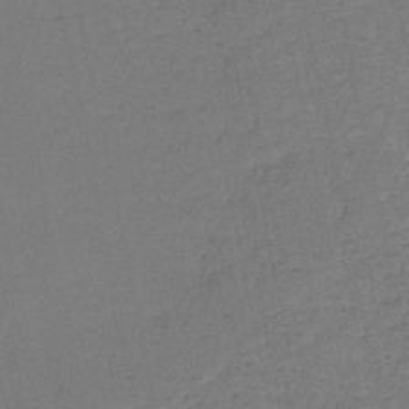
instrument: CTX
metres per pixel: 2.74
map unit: HNb
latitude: -50.4629
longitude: -48.8758
